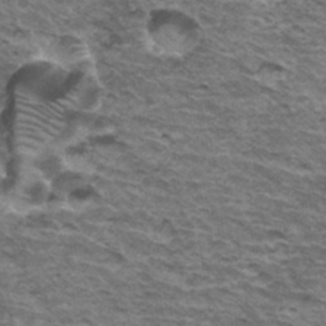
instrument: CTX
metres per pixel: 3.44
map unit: Hto
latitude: 34.9891
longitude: -42.8947
